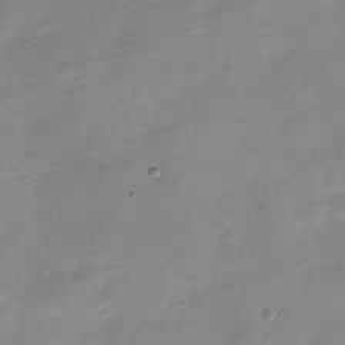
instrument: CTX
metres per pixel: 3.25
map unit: Nve
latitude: -22.8219
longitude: 105.6910
